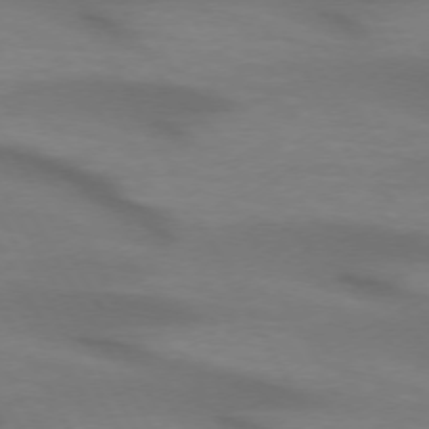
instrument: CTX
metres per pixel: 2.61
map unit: lApd
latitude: 72.6113
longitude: -49.1781
